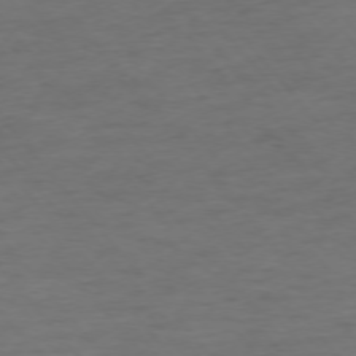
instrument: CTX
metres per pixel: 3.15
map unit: Ap
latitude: -76.0661
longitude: -83.9339
